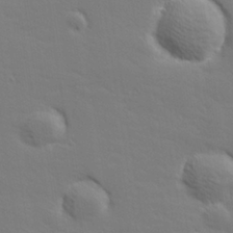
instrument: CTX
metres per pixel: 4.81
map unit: lHvf
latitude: 26.8569
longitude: 143.1998
